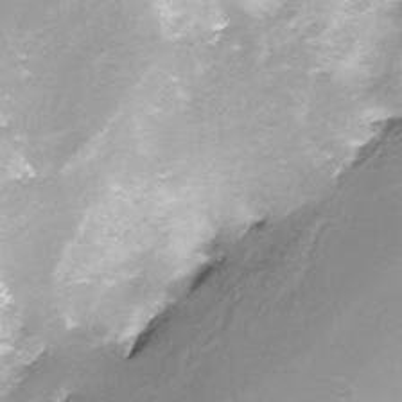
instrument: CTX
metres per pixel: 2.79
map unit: Nve
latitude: -24.5574
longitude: -109.2348
